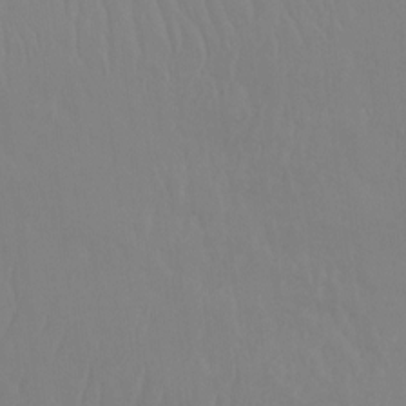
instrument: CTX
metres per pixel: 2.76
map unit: Htu
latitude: -14.1795
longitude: -44.5734
